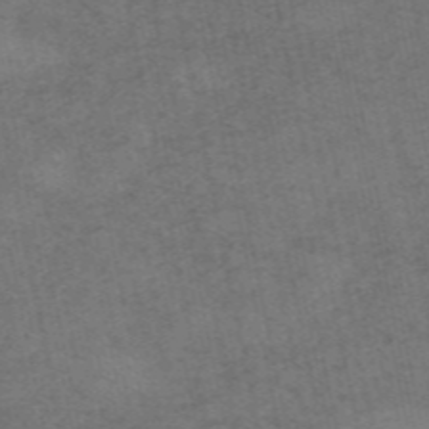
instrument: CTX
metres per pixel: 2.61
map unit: HNb
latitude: -55.8611
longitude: -46.2145
